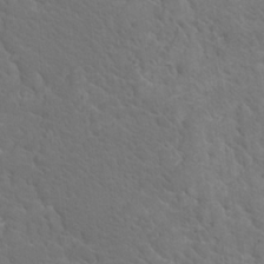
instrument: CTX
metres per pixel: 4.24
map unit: Nhu
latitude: 18.2522
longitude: -33.4804
